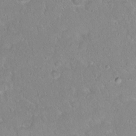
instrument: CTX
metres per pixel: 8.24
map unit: Hto
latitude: 16.1956
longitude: -40.7624
